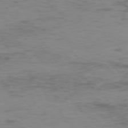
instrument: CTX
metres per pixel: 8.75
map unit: Hpe
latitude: -75.2376
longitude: -19.7449
